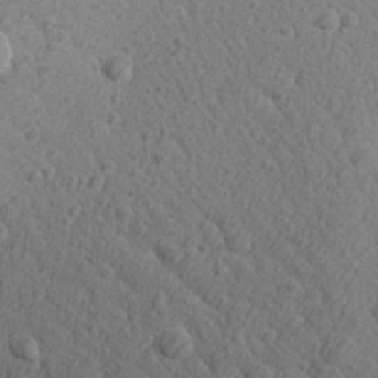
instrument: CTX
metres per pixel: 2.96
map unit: Aa
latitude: 27.1781
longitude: -142.3090
